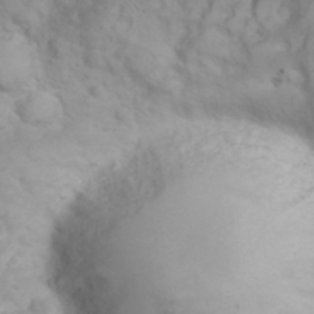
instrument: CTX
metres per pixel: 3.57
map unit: eHh
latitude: 32.2711
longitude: -62.1578
